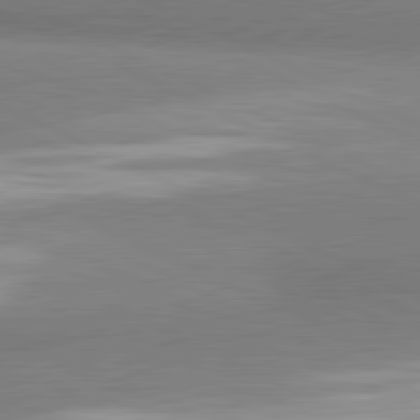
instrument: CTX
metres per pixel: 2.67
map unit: lApd
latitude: 81.4993
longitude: 162.6329
